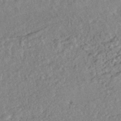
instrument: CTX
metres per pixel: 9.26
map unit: HNhu
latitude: -44.5007
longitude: 100.2928
